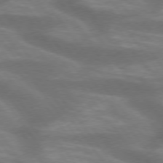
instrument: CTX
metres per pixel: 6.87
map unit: lApd
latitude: 75.1403
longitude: -57.4615
